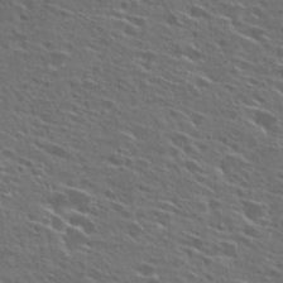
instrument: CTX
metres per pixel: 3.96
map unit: Hto
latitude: 26.6113
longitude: -44.9891
